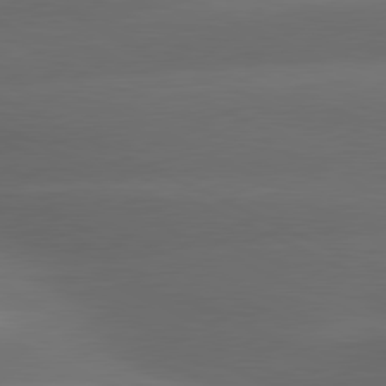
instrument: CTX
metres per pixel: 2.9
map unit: lApd
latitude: 80.9325
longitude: -143.0459
